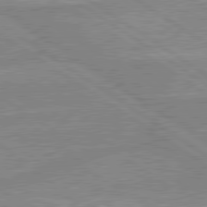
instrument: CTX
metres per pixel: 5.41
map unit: lApd
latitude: 80.0633
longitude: -174.3656
